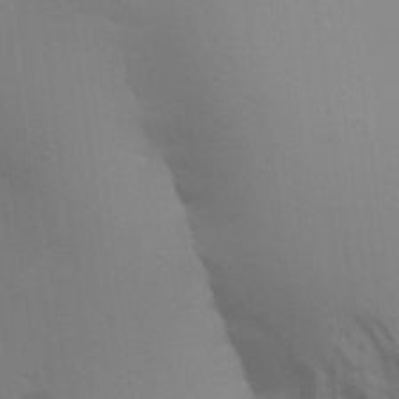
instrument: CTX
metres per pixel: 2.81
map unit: Aa
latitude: 26.8002
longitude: -131.5183
